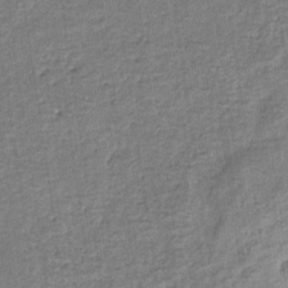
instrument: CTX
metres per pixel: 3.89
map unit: eHb
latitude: -34.0094
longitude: 76.1228
